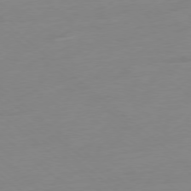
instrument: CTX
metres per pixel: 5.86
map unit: Ap
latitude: -78.2928
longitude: -99.0836
